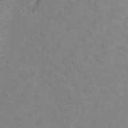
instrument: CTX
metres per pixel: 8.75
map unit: Ht
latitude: 9.1970
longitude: -32.4979
